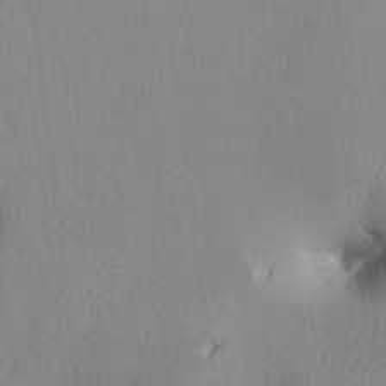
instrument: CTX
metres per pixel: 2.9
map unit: lAa
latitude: 4.7246
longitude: -113.9528
